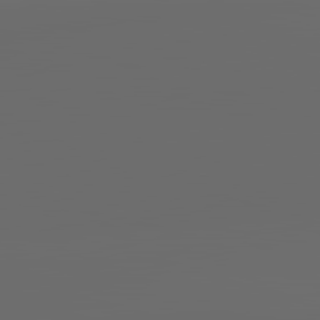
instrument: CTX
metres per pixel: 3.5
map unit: lApd
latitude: 83.7449
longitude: -129.3859
